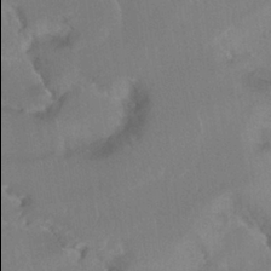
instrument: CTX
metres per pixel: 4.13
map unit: Ht
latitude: -15.1809
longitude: -53.9906
